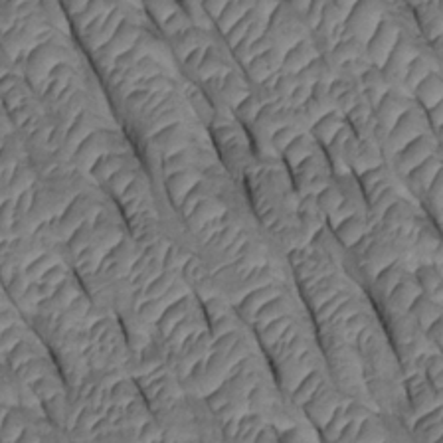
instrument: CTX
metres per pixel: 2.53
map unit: Htu
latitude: 0.5545
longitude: 147.8800
